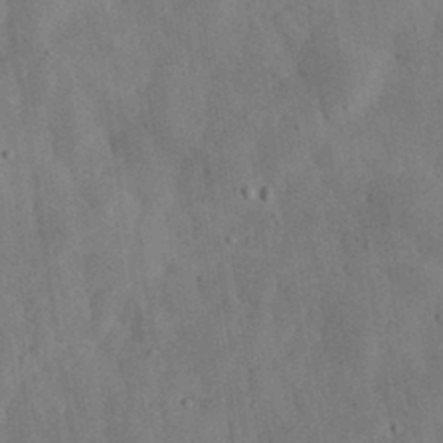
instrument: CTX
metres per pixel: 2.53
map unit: eHh
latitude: 32.9325
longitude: -76.1766
